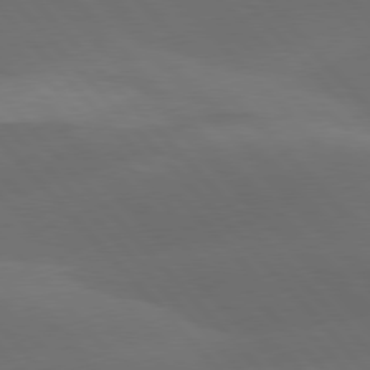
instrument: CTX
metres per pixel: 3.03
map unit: lApd
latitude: 78.1200
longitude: -53.5749
